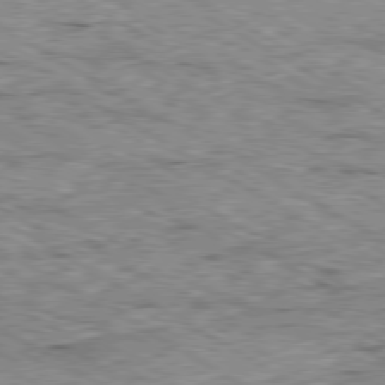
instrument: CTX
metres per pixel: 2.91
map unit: Ap
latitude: -80.4629
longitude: -50.8569
